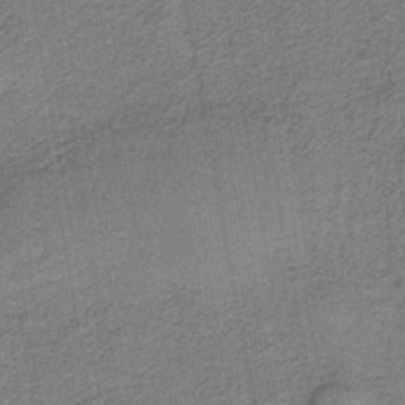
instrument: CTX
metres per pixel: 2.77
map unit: eAb
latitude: -38.6519
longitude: 52.7841
